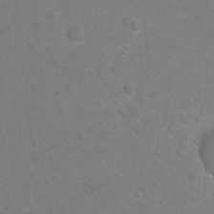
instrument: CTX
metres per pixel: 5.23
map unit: Hto
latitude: -7.0675
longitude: -35.8961
